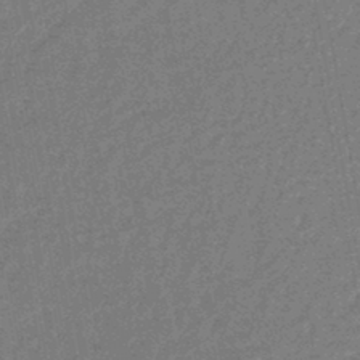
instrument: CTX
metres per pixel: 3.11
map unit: HNhu
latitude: -44.5952
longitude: 99.2943
